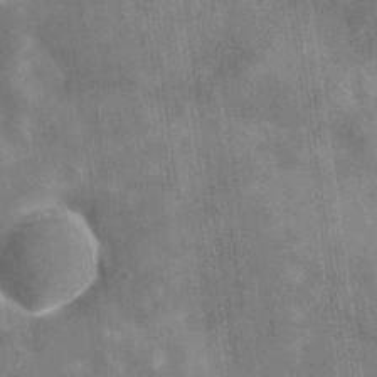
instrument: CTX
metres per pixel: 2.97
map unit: Hve
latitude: -29.8045
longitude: 92.1417
